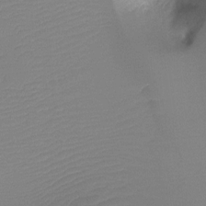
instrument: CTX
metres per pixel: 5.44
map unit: Ht
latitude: -16.0661
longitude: -49.4426
